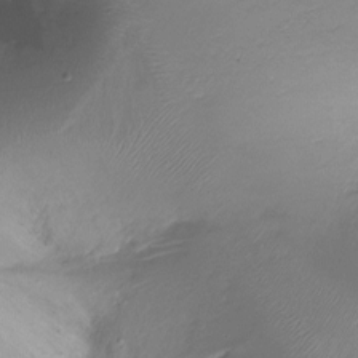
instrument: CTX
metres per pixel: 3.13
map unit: Ht
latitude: -17.7100
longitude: -44.8569
